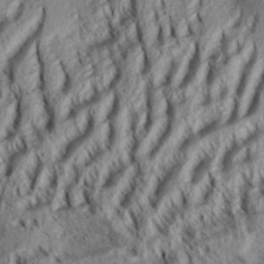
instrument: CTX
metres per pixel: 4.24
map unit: Aa
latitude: 33.8205
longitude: -137.2159
